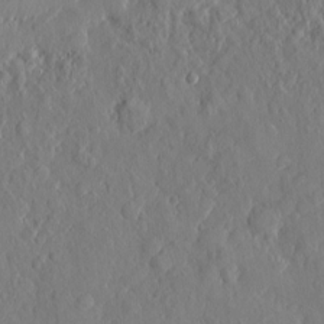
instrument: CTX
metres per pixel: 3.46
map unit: eHh
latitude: 4.3278
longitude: -75.0647
